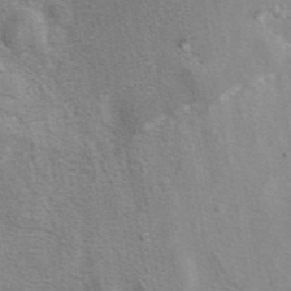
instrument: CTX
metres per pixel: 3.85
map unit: eAb
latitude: 40.9891
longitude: 106.1795
